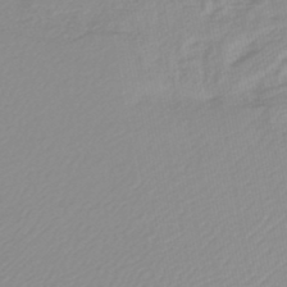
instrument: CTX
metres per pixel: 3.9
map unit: lHb
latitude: -44.8786
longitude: 75.7100
